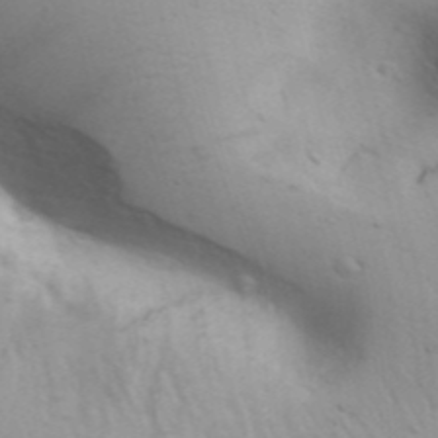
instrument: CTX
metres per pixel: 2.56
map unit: Aa
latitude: 29.2726
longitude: -146.4034
